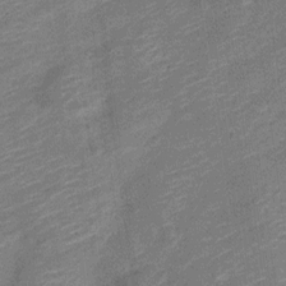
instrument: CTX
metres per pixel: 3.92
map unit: Nve
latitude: -19.1998
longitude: 108.8597
